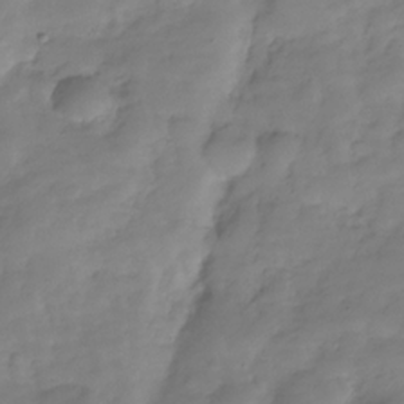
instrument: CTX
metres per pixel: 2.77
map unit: Hve
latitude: -29.8233
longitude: 93.8044
